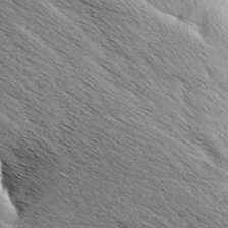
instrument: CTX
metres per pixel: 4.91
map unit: Aa
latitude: 6.7813
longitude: -137.8017
